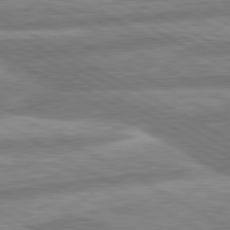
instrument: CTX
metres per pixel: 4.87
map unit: lApd
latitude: 80.4601
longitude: -166.4790
